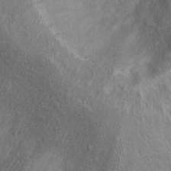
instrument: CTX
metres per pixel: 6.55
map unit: Hto
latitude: 14.3279
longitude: -37.5938
